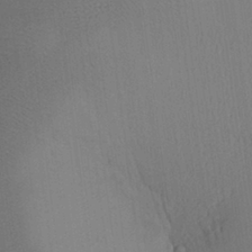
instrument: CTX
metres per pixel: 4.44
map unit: Aa
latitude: 26.7813
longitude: -136.4412
